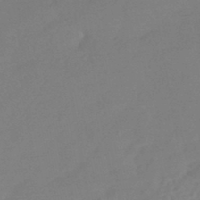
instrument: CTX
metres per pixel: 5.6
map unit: HNhu
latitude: -44.5763
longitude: 91.4077
